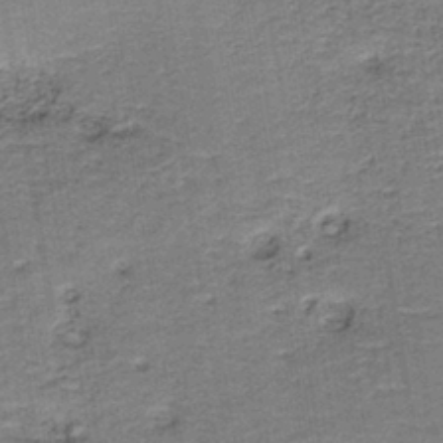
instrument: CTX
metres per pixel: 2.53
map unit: HNb
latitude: -39.0487
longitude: 50.5196
